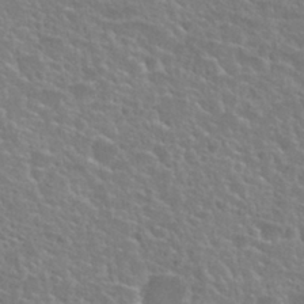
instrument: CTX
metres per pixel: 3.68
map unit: Nhu
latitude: 27.6316
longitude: -51.5749
